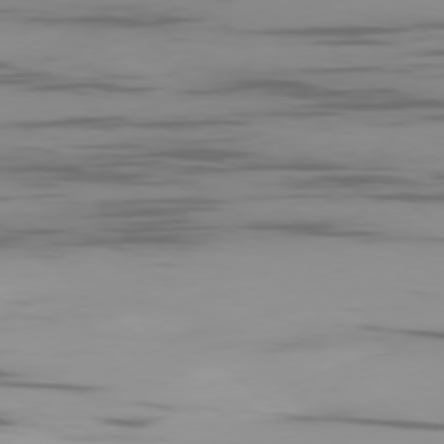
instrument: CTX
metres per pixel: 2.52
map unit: Ap
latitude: -77.9367
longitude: -64.6868
